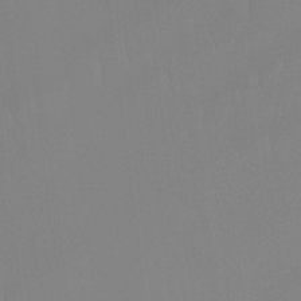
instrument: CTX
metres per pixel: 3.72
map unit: Ht
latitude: -14.3118
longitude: -51.4615
